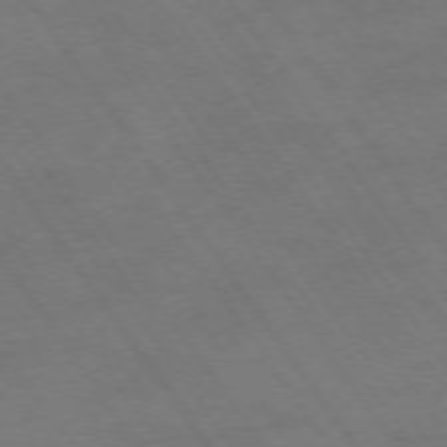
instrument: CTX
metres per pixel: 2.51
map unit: Ap
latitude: -75.8801
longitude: -65.3671
